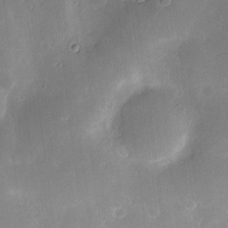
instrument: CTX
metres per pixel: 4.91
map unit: Hve
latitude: -10.1606
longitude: 174.4628
